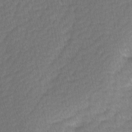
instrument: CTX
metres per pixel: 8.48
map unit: Ave
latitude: -0.8219
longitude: -113.9717
